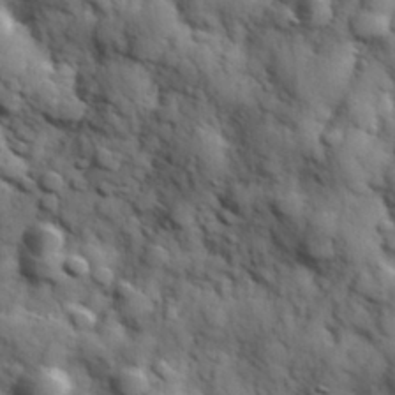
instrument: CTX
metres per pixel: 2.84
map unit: Hve
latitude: 31.8773
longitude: 150.7085
